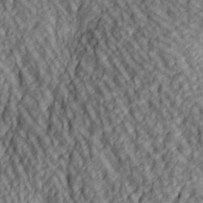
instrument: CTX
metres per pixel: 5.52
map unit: lAa
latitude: 5.1970
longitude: -116.7624
